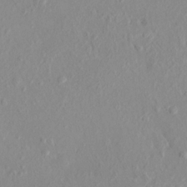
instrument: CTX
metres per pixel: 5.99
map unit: HNhu
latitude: 7.1592
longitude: -1.2726
